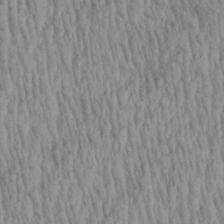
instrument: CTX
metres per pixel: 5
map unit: Aa
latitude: 29.2159
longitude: -138.0255
